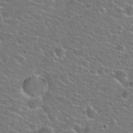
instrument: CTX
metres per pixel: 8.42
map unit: Hto
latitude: 25.8016
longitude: -49.9717
